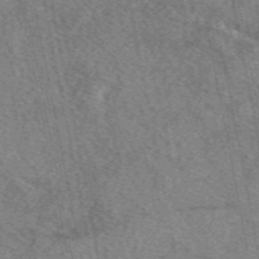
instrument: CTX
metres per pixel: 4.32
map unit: eAb
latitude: 48.6302
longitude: 111.5966
